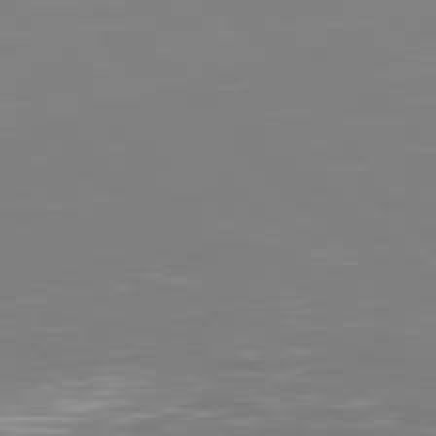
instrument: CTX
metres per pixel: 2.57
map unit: Hpe
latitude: 77.8583
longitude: -125.1214
